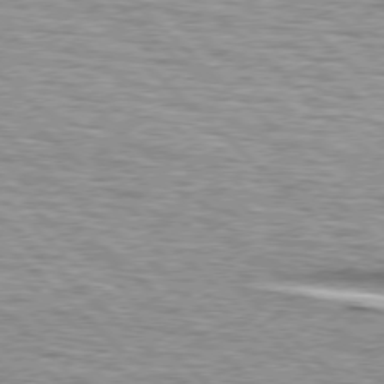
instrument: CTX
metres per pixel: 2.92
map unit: lApd
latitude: 76.5734
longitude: -79.8773
